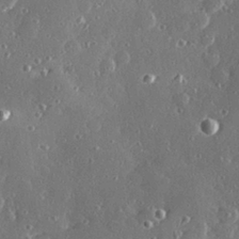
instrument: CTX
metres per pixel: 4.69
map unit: Hve
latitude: 28.5357
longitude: -91.1403
